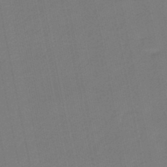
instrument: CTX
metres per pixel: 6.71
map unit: eHb
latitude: -45.5210
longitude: 87.6533
